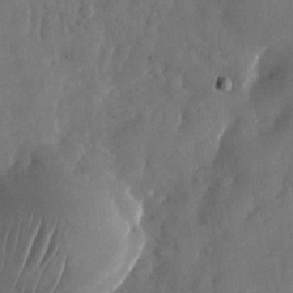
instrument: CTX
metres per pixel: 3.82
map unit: Nhu
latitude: -26.5384
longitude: -70.5168
